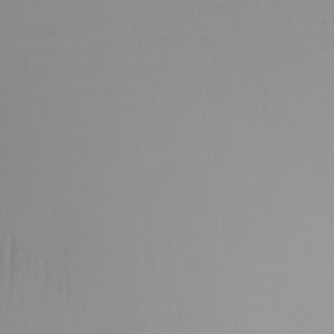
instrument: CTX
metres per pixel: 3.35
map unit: Nhu
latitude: -5.2754
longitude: -94.1200
